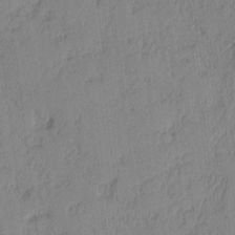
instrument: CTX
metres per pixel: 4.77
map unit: lAvf
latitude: -1.7478
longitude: -105.4805
